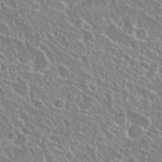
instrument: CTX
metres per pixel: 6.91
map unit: Hto
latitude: 26.4223
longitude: -50.7624
